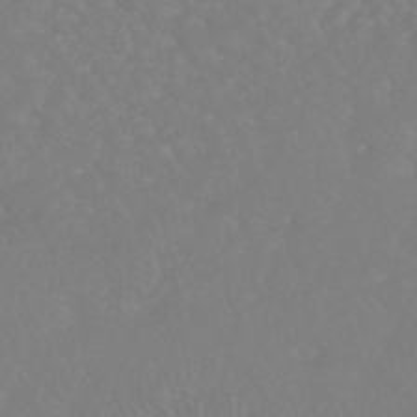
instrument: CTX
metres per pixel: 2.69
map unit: HNhu
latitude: -46.5196
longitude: 97.3888
